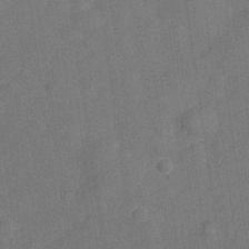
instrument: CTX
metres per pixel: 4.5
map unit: Hve
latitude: -28.4629
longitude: 92.9164
